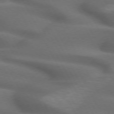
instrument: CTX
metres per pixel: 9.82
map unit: lApd
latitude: 72.2712
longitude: -50.8002
